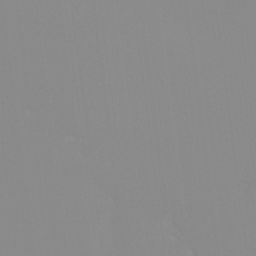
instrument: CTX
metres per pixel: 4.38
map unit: Ht
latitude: -14.6708
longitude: -52.0255
